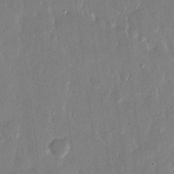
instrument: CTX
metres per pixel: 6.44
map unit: eHh
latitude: 14.3468
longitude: -70.4223
